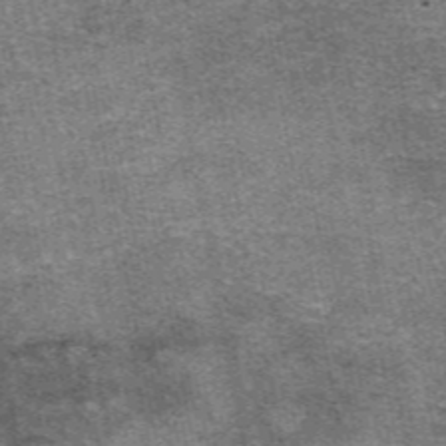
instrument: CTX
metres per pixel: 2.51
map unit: eAb
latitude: 48.1011
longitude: 104.4062
